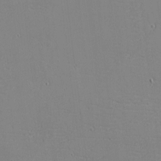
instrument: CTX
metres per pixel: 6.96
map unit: eHh
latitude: -3.6532
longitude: -80.8191
